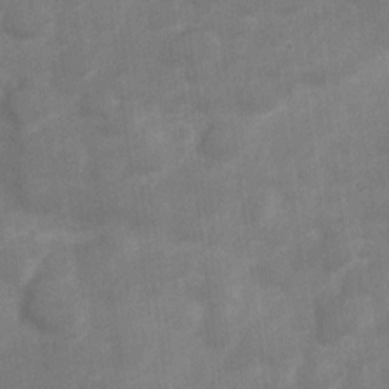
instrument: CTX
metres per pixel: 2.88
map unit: Nve
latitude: -18.4629
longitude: 108.2361
